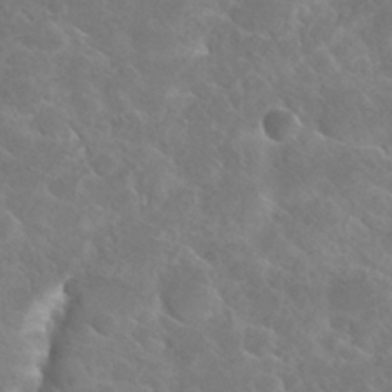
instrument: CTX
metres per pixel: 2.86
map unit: Hto
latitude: 27.3671
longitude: -38.5168
